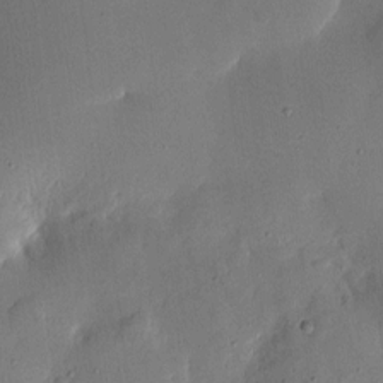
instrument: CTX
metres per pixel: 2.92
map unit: eHh
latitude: 4.8569
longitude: -71.3481
